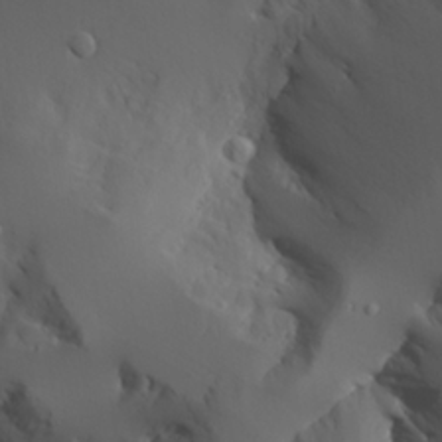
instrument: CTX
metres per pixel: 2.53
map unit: Aa
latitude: 24.6112
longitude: -126.9703
